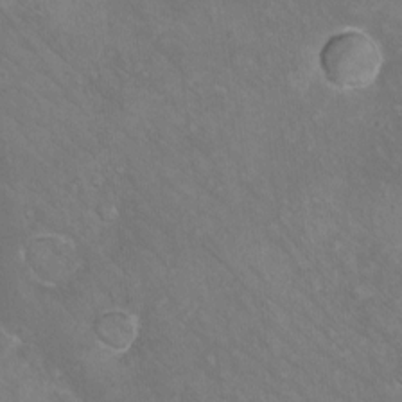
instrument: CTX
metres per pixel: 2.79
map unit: eHh
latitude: -10.3873
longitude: -65.8016
